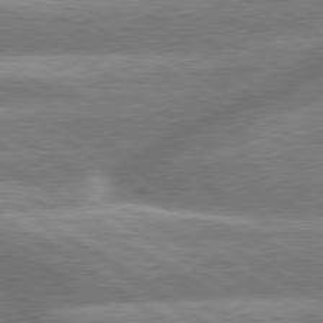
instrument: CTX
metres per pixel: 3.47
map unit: lApd
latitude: 79.6316
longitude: -159.9150
